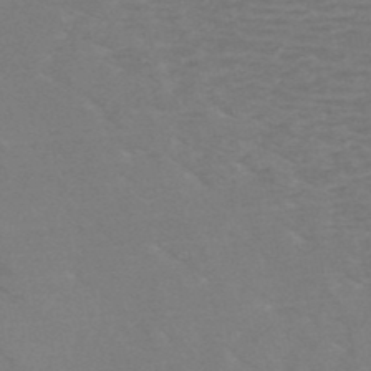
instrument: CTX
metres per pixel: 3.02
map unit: HNb
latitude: -49.2943
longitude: -47.6127
